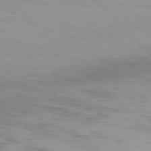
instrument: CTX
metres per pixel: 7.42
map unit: Hpe
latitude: 77.7260
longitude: -167.1214
